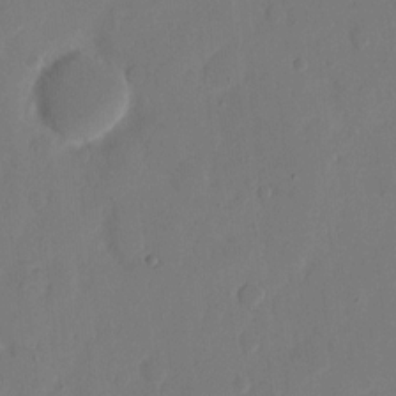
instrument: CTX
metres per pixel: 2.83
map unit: eHh
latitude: 9.6883
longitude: -67.8961
